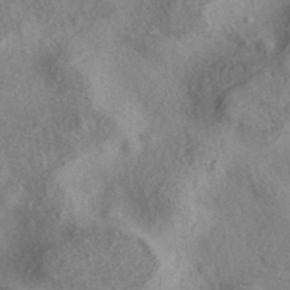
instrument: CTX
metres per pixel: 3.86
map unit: eAb
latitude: 39.8772
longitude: 112.6141
